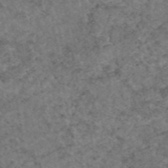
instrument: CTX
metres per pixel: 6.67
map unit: eAb
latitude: 47.9150
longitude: 113.2565
